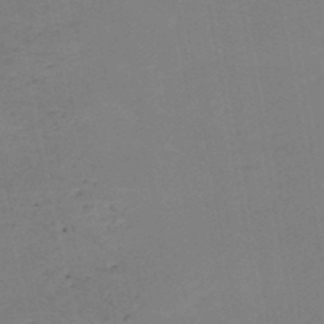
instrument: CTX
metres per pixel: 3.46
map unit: HNb
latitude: -50.5574
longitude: -51.5749
